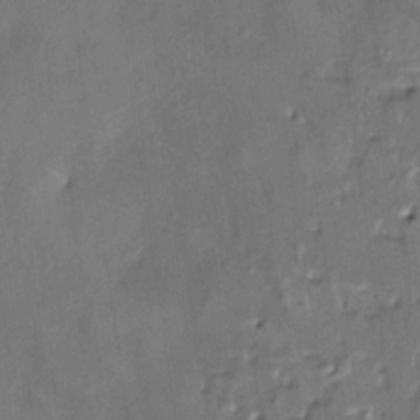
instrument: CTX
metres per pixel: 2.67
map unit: HNhu
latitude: 4.1389
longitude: 8.4818
